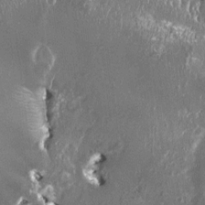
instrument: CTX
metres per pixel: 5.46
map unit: HNhu
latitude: 0.2711
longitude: 6.1228
